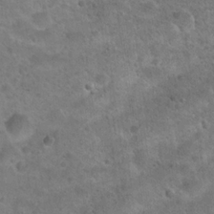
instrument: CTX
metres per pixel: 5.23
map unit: Hto
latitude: 21.7639
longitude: -49.8394
